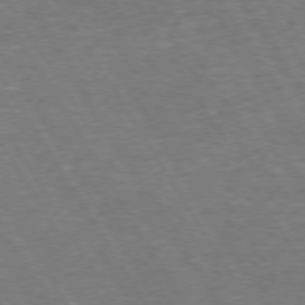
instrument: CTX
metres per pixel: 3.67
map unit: Hpe
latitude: 73.2537
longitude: -123.5938
